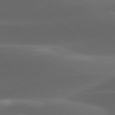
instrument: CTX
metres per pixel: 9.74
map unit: lApd
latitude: 79.0270
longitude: -48.9325
